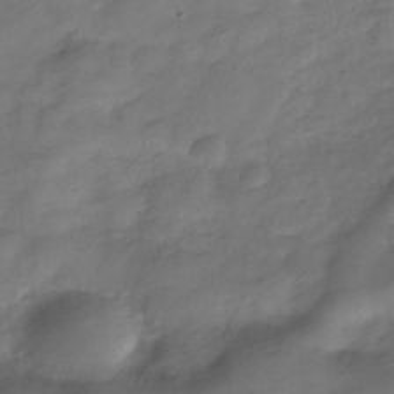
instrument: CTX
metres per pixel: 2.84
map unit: Hve
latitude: -31.8611
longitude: 90.5763
